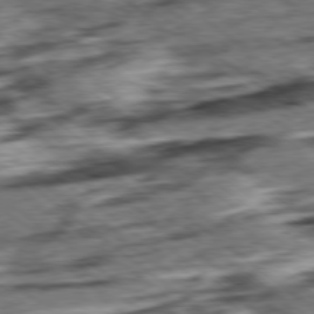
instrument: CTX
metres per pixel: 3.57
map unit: Ap
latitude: -79.0486
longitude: -76.5734
